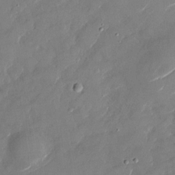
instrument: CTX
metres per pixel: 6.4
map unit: Nhu
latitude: -28.8597
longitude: -72.9325
